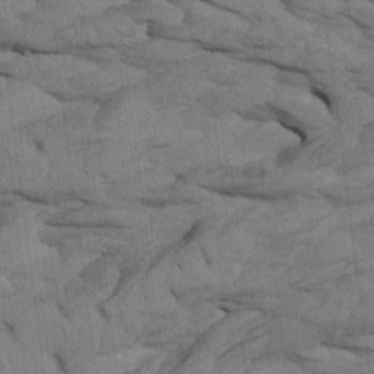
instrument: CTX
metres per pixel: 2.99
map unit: Htu
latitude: -3.6532
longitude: 152.3117
